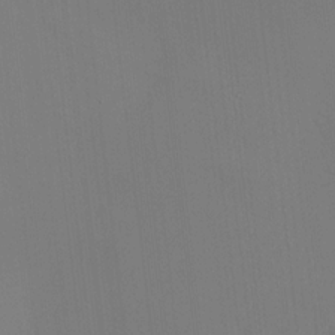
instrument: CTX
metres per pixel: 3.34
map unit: HNhu
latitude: 10.3278
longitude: 10.4629
